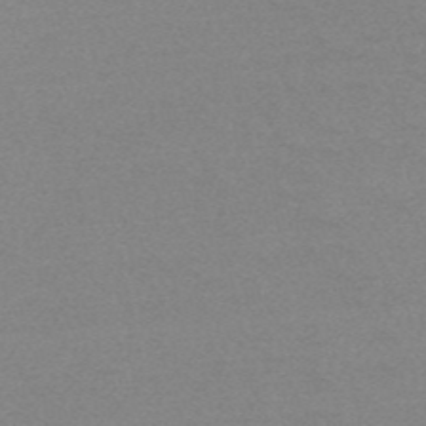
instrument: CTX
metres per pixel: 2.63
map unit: HNb
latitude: -52.1605
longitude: -43.6505
